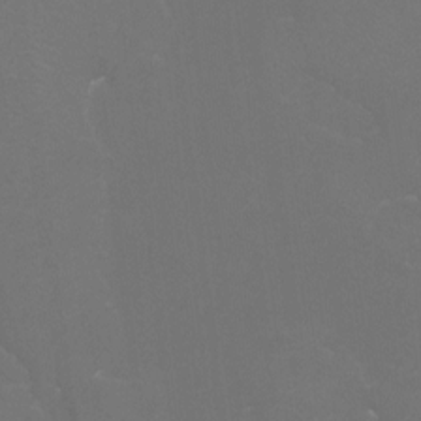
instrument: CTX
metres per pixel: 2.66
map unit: Htu
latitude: -7.1809
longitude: -33.0081
